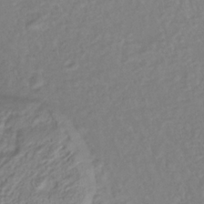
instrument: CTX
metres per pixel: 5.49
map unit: lHb
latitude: -34.3495
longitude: 64.0094
